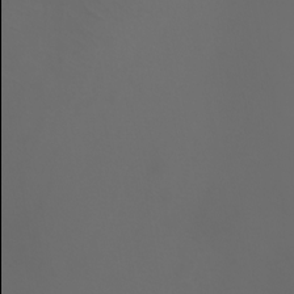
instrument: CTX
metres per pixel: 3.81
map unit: Nhu
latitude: -5.2942
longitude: -89.9906
